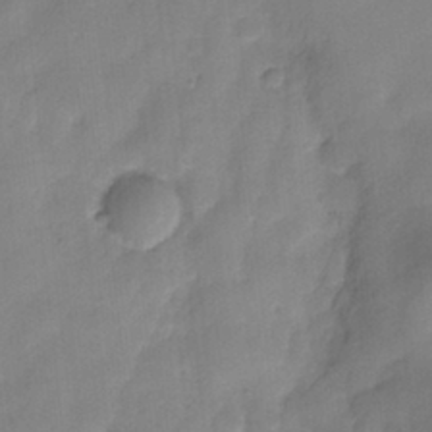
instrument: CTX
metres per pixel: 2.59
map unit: HNhu
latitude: -27.1431
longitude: 74.6708
